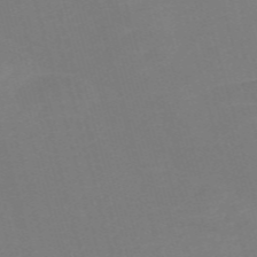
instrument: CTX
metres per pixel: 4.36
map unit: Nve
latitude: -58.5573
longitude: 58.3306
